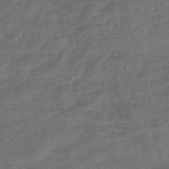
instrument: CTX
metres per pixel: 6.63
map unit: eHb
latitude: -43.3887
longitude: 82.8408
